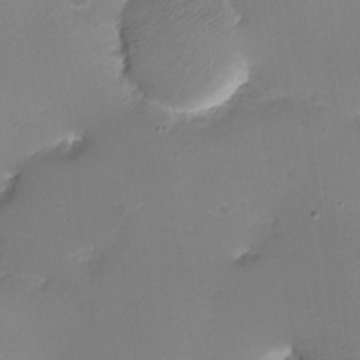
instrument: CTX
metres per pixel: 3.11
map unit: eHh
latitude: -5.6910
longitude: -78.3656
